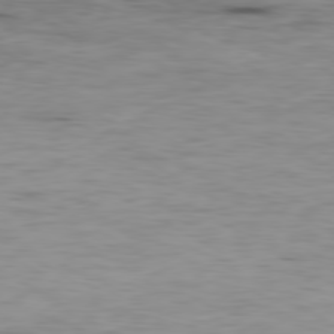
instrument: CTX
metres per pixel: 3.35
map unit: Ap
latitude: -80.1417
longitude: -91.5938
